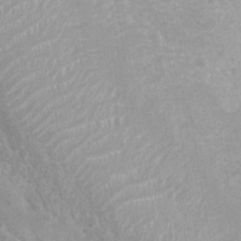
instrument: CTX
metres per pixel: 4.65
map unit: Nhu
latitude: 7.5560
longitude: -21.0836
